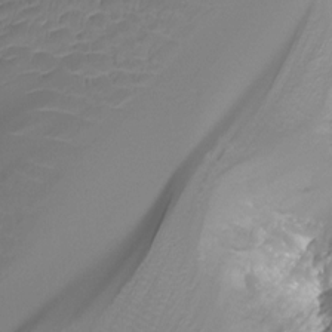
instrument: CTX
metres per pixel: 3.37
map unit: Htu
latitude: -14.2551
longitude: -44.9702
